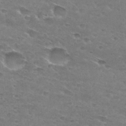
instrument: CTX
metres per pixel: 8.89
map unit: Hto
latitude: 29.9150
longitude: -46.4034
